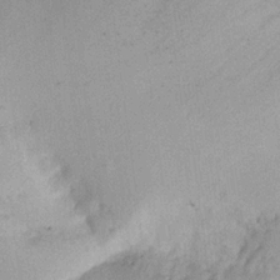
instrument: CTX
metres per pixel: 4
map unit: Aa
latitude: 19.4993
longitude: -144.5357
